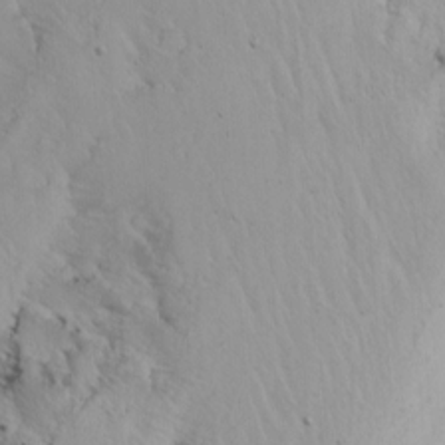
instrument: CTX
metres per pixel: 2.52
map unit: Nhu
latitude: -7.0864
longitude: -65.7450
